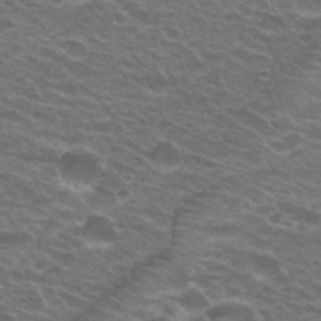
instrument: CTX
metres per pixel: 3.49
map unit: Hto
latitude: 24.8569
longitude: -30.1200
